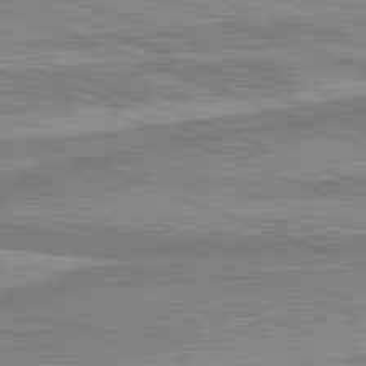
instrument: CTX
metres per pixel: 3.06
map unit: lApd
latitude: 81.8016
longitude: 167.8422
